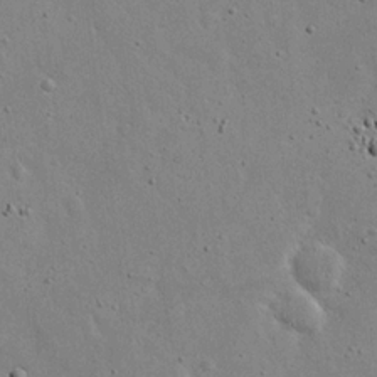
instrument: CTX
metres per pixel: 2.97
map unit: eHh
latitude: 20.1578
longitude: -71.6883
